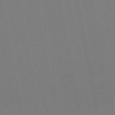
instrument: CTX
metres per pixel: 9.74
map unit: eHb
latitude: -50.1417
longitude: 72.3873
